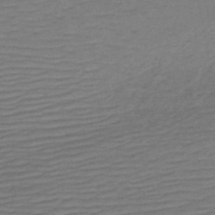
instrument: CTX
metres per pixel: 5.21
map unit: HNb
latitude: -54.1417
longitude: -44.5734
